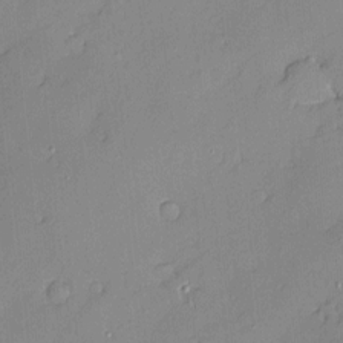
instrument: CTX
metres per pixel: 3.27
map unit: Nve
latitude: -8.0283
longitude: 175.1998
